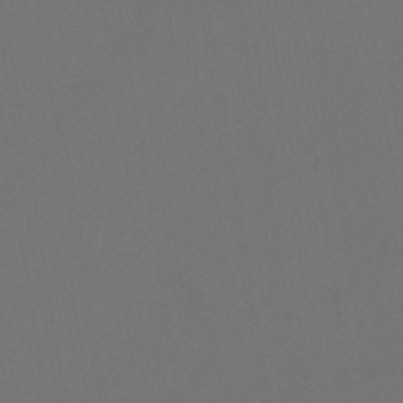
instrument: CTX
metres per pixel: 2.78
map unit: HNhu
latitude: -48.5007
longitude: 99.8800
